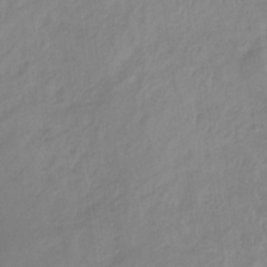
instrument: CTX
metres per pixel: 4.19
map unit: lHb
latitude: -34.2550
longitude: 68.3684
